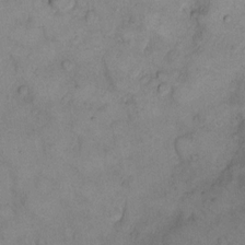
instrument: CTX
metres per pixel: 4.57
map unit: eHh
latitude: 13.3482
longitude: -63.1215
